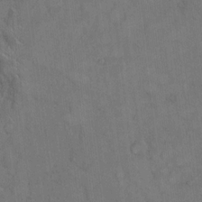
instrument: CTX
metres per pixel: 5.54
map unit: Hto
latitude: 9.9717
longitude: -61.1025
